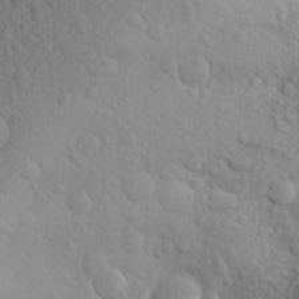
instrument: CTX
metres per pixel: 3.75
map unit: Aa
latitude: 25.5938
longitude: -146.6680
